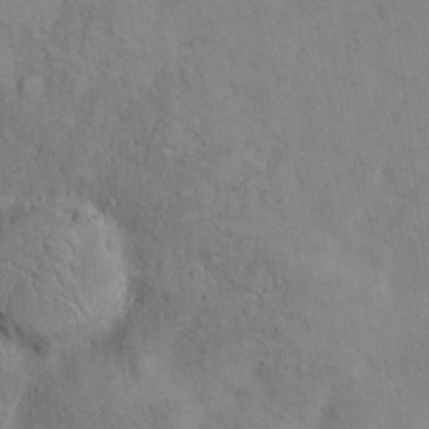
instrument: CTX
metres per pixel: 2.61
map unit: Hto
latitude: 7.2537
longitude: -60.3089
